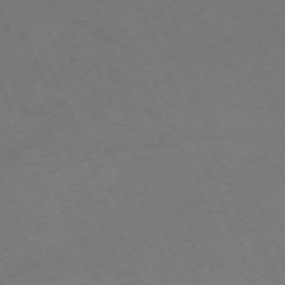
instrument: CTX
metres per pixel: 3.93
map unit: Nhu
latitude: -68.0283
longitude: 38.3873
